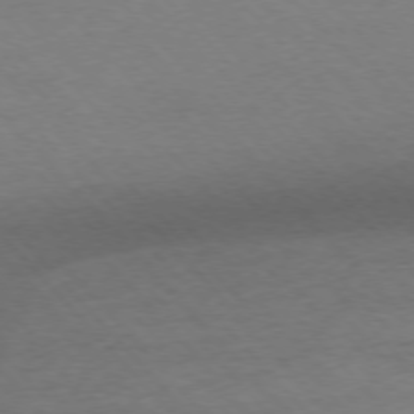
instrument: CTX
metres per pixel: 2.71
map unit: Ap
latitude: -76.6330
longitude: -87.6883
